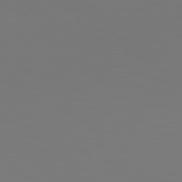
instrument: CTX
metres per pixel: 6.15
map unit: Hpe
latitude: 77.3103
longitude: -133.3860
